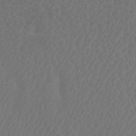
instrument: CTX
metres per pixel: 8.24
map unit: Htu
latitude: -1.1243
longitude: -76.4412
